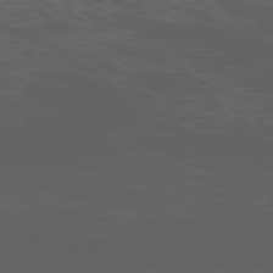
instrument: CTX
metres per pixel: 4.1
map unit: Ap
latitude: -77.1620
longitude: -75.8583
